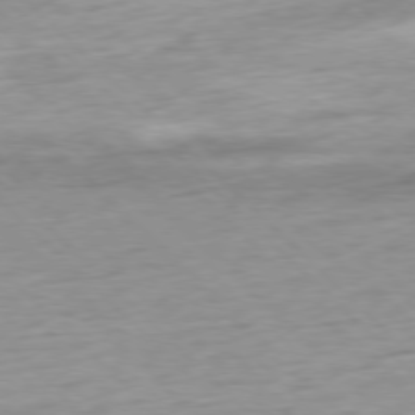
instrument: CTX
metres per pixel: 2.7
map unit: Ap
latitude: -78.3117
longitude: -72.4223
